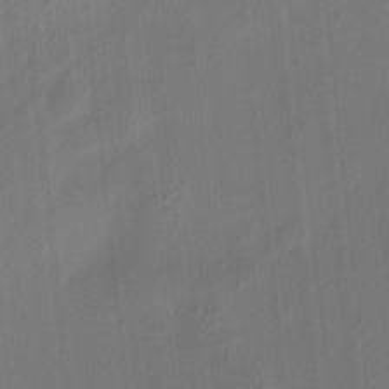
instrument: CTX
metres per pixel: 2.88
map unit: eHh
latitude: 6.1956
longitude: -77.3859
